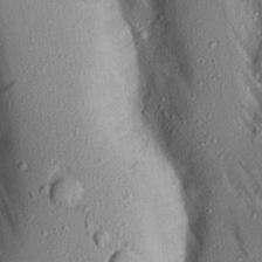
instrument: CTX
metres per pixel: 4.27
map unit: Aa
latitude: 16.3278
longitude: -148.4412
